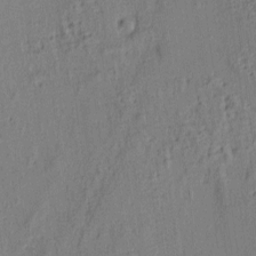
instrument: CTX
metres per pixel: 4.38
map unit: lAa
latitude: 5.6694
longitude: -114.6868
